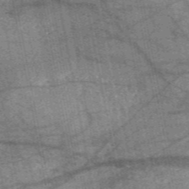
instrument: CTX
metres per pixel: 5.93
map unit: HNb
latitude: -54.0850
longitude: -40.9324
